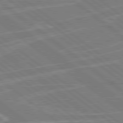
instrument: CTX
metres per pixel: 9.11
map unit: Hpe
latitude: 78.8569
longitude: -129.3293
